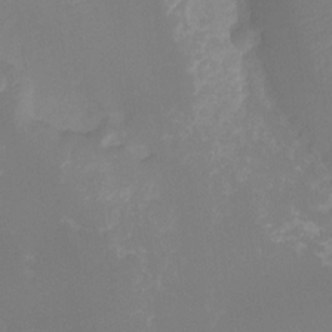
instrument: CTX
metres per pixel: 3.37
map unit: Ht
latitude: -14.0472
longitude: -58.4034
